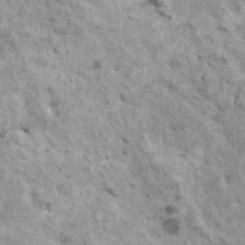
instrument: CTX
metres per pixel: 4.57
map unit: HNhu
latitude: 3.2726
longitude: 5.0864
